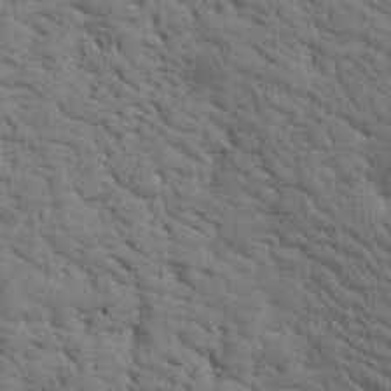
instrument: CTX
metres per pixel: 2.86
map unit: Htu
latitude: -3.1431
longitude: 175.2753
